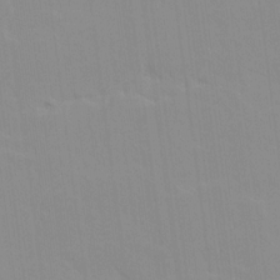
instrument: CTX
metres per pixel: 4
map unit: lAvf
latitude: 16.1956
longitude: -128.8947
